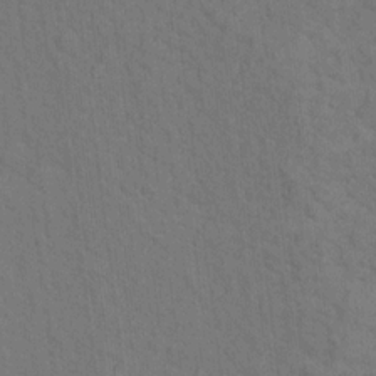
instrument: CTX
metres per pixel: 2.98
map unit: Hto
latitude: 15.4616
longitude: -36.0822
